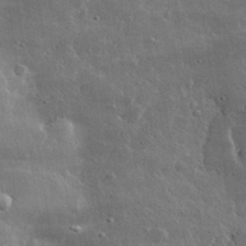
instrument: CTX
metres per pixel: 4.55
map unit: lHvf
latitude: 32.8191
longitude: -90.6302
